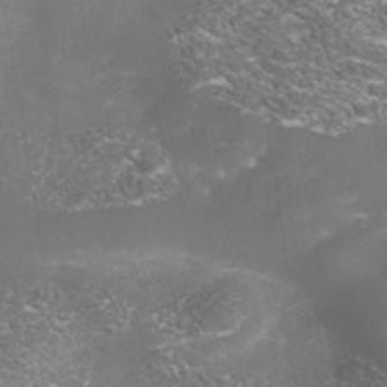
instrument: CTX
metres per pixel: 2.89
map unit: Nhe
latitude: -38.1228
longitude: -112.5168
